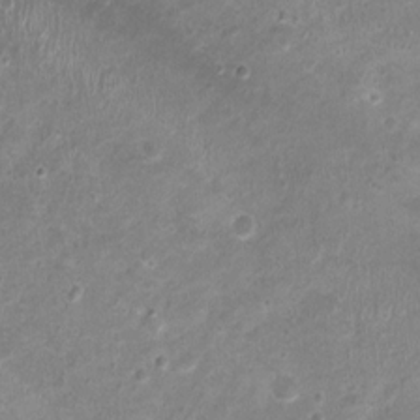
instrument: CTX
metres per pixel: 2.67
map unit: Nhu
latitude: 1.2159
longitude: -15.5183
